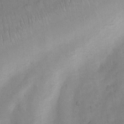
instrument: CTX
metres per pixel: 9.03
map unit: Nhu
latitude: 8.3845
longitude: -23.1592
